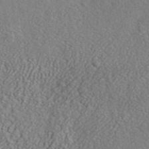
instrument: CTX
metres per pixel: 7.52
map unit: lHvf
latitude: 41.4993
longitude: -88.5735
